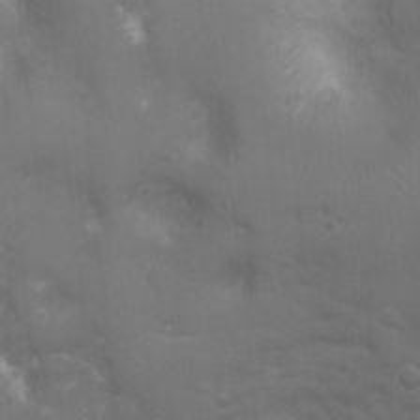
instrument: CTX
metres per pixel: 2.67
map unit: Ht
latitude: -6.9541
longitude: -21.5560
